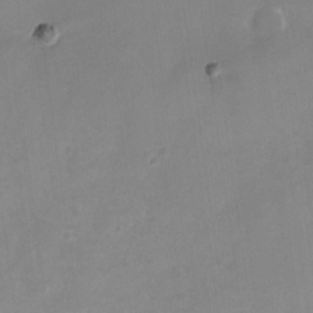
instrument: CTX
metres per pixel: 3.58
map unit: Nhu
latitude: -26.7652
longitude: -70.7246
